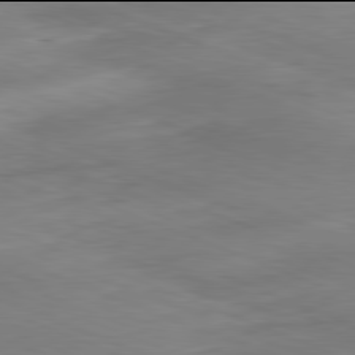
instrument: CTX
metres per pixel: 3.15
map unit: Ap
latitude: -82.0094
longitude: -80.5357
